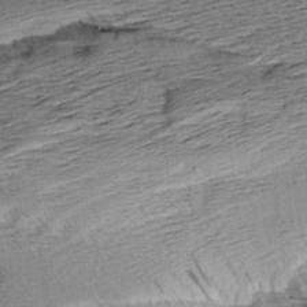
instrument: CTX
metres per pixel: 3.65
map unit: Aa
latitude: 8.8569
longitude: -141.1592
